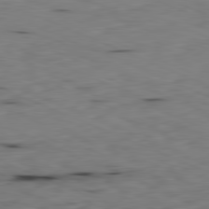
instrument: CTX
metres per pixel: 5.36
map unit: Ap
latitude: -81.8989
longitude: -68.8191
